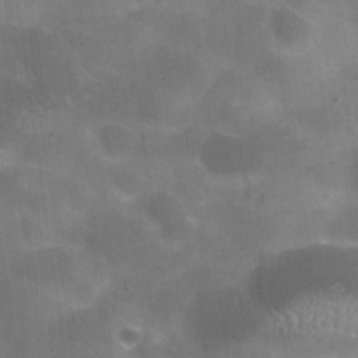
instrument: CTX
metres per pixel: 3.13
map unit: Nhu
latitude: 27.3104
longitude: -55.7072
